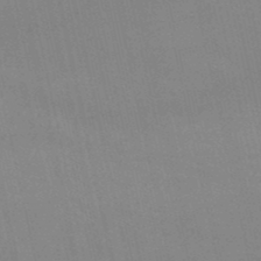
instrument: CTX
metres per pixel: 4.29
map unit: lHb
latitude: -49.2943
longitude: 70.5574
